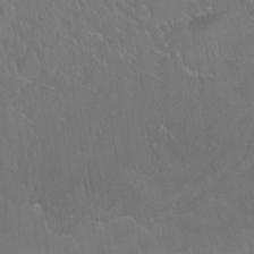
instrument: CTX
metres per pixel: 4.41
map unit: Hto
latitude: 20.7058
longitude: -37.6127
